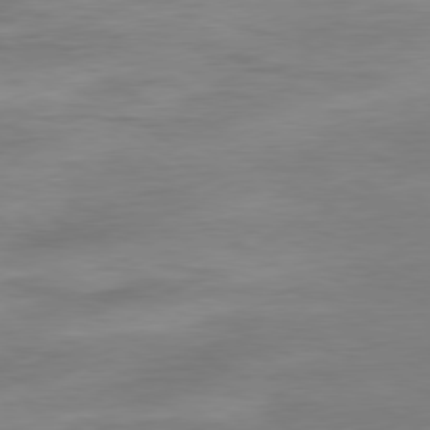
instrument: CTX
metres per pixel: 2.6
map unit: Hpe
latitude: -80.2362
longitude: 24.0850
